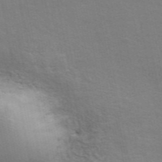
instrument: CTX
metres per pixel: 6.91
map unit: ANa
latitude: 48.1200
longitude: -76.4223
